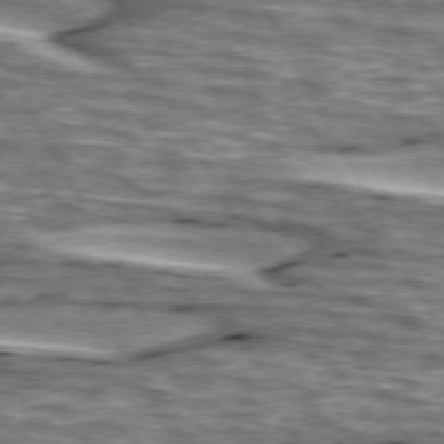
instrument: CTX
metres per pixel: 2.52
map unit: lApd
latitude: 74.3089
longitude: -55.4426
